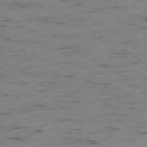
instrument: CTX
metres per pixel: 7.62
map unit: Ap
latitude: -78.0661
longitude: -71.0269
